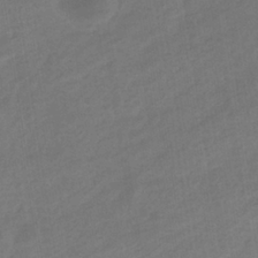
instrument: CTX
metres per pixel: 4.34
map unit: eHb
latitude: -36.2739
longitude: 79.2376
